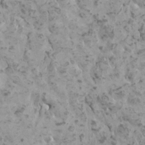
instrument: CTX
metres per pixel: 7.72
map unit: HNhu
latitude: 0.8002
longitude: 2.6140
